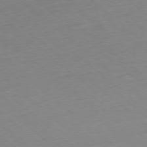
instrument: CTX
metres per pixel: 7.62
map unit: Hpe
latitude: -78.2172
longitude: 14.6897
